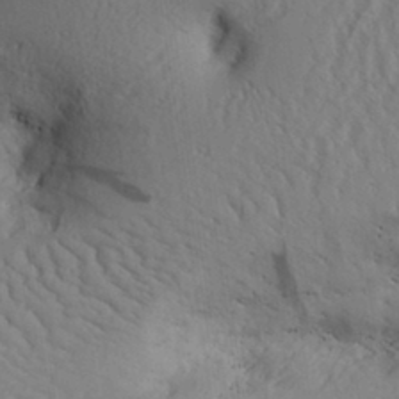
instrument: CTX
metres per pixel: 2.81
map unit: Aa
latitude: 31.3482
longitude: -140.7813
